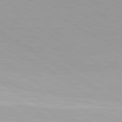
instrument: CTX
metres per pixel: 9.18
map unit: lApd
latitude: 80.6113
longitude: 160.0661
